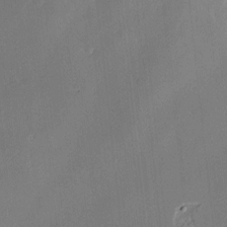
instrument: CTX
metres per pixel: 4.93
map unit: Hve
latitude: -10.4818
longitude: 175.5210
